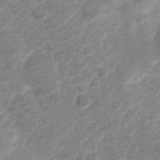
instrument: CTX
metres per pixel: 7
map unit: Nve
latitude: -19.4832
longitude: 106.1984
